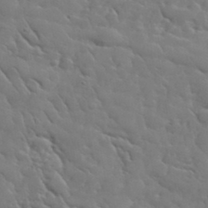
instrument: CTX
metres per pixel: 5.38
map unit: lHvf
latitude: 37.4049
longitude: -92.1389
